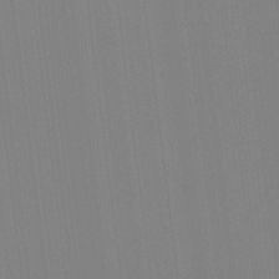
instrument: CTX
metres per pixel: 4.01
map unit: HNhu
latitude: -1.8801
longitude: -6.6301
